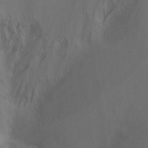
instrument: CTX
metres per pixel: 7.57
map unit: Ht
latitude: -10.6896
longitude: -27.8017
